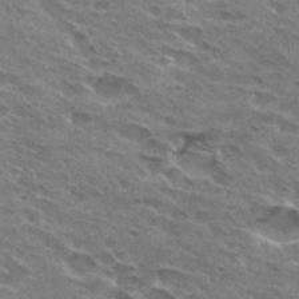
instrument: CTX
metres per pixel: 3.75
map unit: Hto
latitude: 31.4805
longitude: -45.0458
